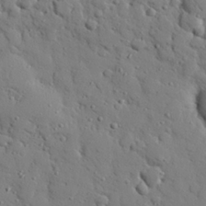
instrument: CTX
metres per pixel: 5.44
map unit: eHh
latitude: 26.7057
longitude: -78.2712
